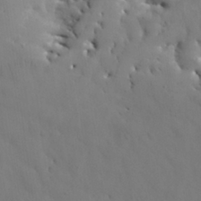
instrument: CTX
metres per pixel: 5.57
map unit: Nhu
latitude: 27.2726
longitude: -72.0633
